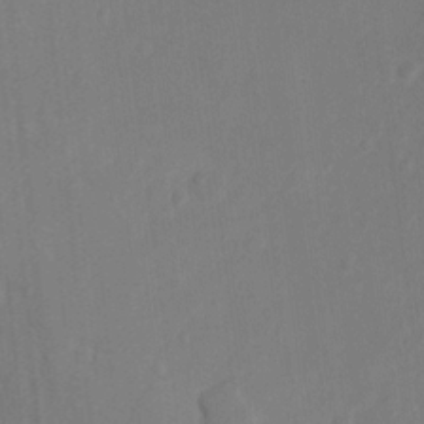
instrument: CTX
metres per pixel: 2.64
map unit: Nhu
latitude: 10.8191
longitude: -27.7450
